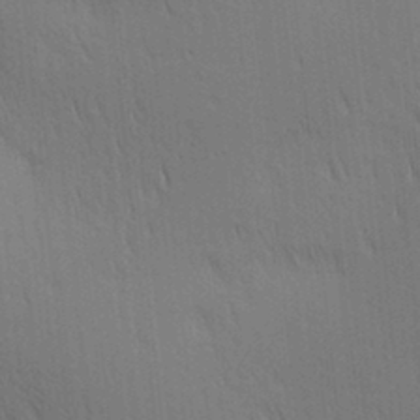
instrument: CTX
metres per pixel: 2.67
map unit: lAa
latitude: 11.0459
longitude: -108.4790
